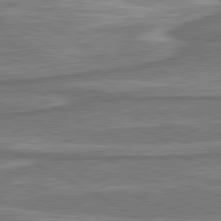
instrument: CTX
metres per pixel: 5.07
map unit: lApd
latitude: 80.6301
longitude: -178.3468
